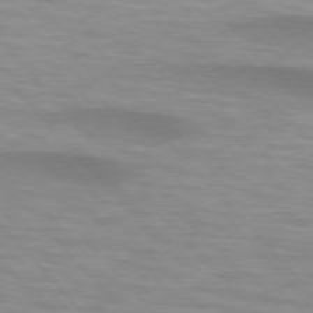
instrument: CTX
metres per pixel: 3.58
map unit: lApd
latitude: 74.7624
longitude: -61.3104
